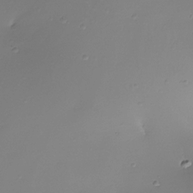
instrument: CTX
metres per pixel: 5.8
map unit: Nhe
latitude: -31.6344
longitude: -117.1214
